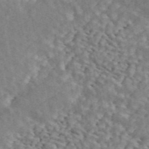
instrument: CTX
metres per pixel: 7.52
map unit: ANa
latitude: 44.7246
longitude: 46.8597
